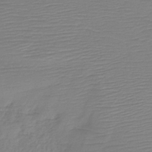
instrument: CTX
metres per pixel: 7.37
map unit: HNb
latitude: -35.0297
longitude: 53.5588
